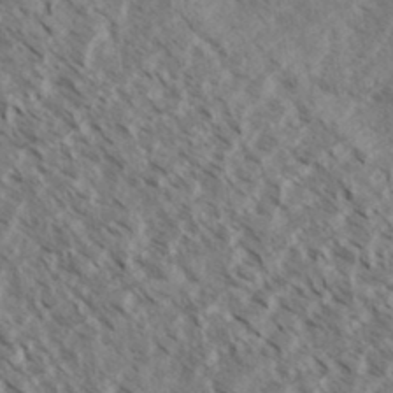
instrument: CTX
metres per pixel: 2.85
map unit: eHh
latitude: 34.9702
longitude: -139.8394
